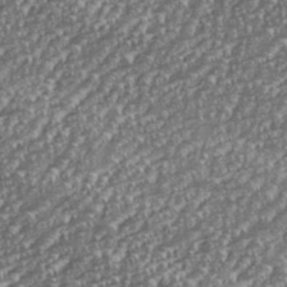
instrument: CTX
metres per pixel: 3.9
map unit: eHh
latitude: 35.8583
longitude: -133.0081
